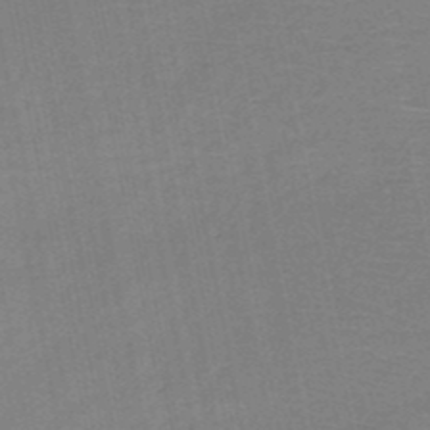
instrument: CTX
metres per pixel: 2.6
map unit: HNb
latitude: -49.7289
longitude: -42.7813
